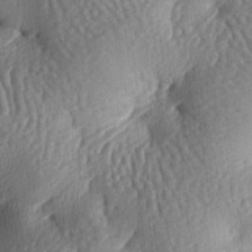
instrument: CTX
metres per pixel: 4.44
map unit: lAa
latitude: -7.0297
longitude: -126.8947
